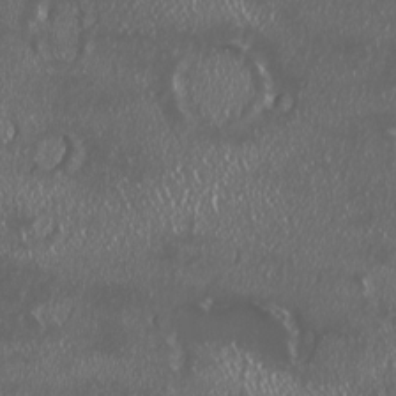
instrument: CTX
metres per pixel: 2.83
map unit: HNhu
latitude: -2.3306
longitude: 11.3510
